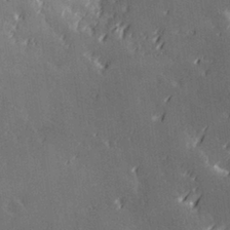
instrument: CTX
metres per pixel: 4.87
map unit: Hve
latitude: 28.7813
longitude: 145.1998
